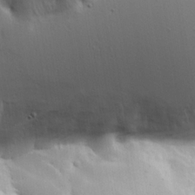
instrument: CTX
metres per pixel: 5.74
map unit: Hve
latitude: 18.0633
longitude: 149.5966
